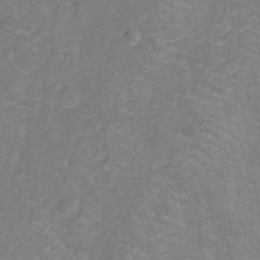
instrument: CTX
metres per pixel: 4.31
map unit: Nhu
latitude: -11.5210
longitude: -22.6679
